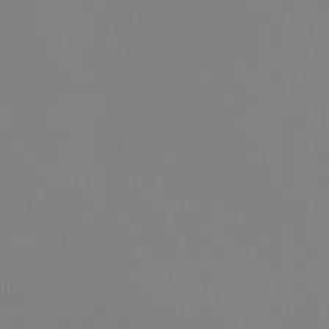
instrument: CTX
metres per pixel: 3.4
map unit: eHh
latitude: -4.2361
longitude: -83.4048
